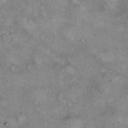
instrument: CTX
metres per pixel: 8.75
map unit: eHh
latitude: 14.5546
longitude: -64.3467
